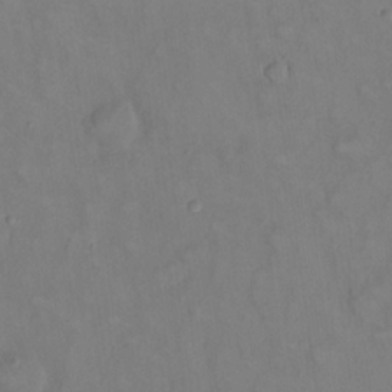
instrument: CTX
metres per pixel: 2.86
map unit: eHh
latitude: 22.4223
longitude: -62.4034
